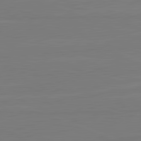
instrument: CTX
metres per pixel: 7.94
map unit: lApd
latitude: 82.0822
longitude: 164.3307
